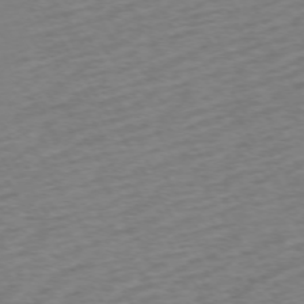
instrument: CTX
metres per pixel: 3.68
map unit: Ap
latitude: -73.6344
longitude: -69.1214
